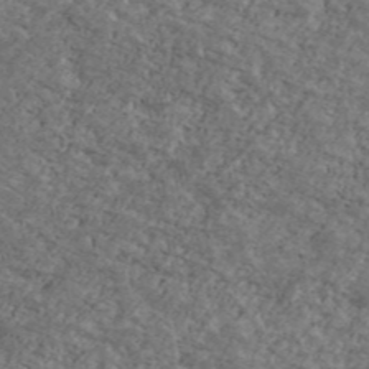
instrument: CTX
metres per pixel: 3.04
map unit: Ave
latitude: 40.9135
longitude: -108.4601
